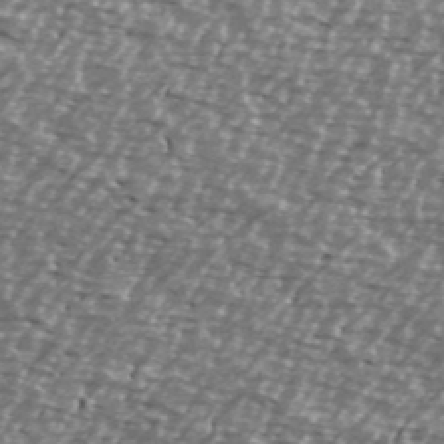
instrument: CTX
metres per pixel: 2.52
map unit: Ave
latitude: 39.8016
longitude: -112.5735
